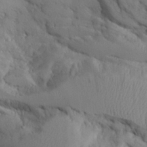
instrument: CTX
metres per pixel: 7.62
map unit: Aa
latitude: 26.0633
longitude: -129.2159
